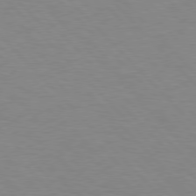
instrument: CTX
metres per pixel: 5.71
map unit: lApd
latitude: 77.3670
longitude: -59.1970
